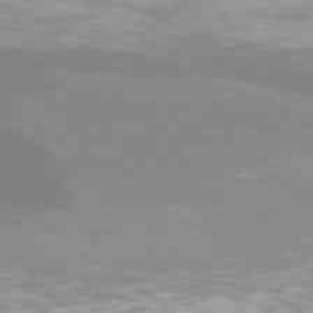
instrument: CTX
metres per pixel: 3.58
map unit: Hpe
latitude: 76.4412
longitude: -133.2348
